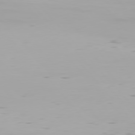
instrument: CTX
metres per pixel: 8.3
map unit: Hpe
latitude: 76.4790
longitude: -134.6679
